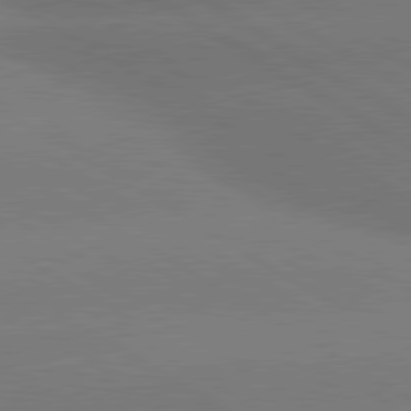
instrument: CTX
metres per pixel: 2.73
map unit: lApd
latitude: 80.3845
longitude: -145.9717
